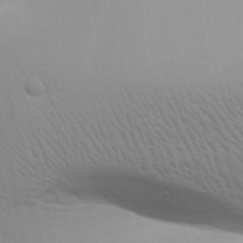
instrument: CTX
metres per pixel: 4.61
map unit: Aa
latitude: 31.5371
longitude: -141.1970
